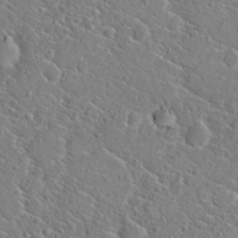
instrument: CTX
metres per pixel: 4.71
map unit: Hto
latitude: 20.8758
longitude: -44.9891
